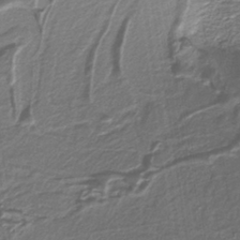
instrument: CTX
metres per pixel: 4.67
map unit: lHb
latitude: -39.8423
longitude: 52.5951
